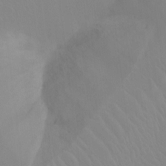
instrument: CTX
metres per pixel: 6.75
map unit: Htu
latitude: -15.7667
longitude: -47.5938
